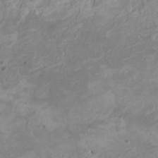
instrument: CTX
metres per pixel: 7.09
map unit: HNhu
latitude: 3.5749
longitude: -3.2348
